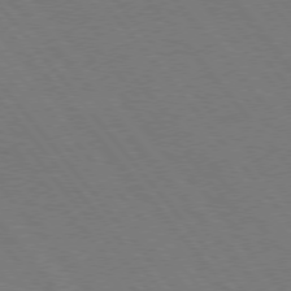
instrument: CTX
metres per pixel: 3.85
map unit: Hpe
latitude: 75.3482
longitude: -138.4223
